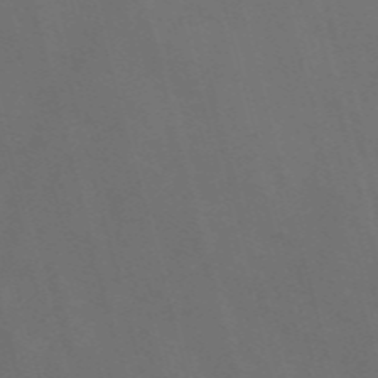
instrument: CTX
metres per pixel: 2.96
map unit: Nve
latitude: -58.2172
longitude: 65.1054
